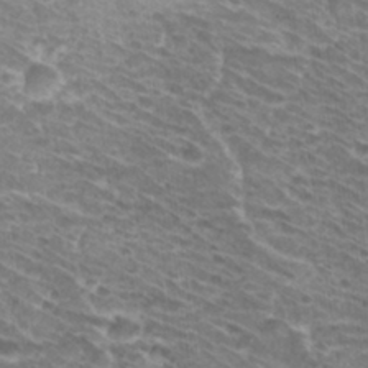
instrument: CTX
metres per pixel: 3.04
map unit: Hto
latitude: 32.0633
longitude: -42.0444
